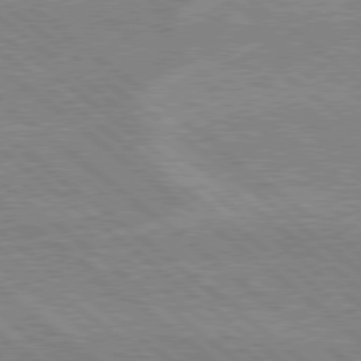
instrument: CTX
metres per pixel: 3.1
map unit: lApd
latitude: 78.9136
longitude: -160.1578
